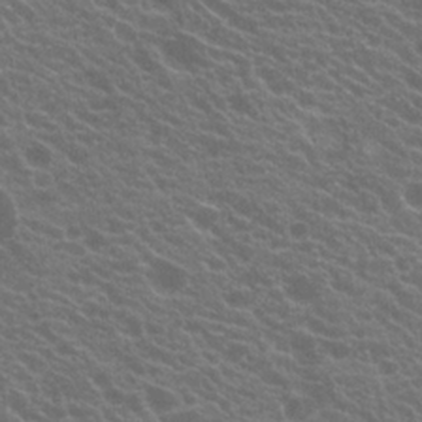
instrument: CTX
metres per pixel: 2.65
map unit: Hto
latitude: 21.2159
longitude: -34.8380
